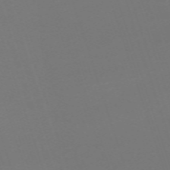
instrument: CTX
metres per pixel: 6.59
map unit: eHh
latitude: -63.8989
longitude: 49.4266
